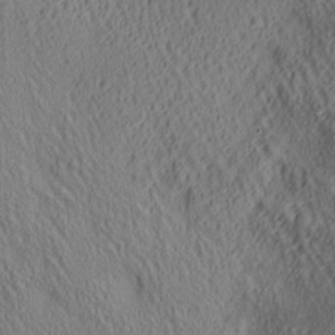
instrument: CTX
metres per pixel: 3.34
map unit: lAa
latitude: 5.2159
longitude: -116.9892
